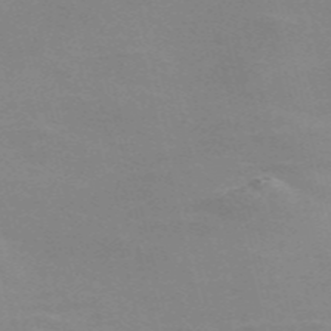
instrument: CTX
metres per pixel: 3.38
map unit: Nve
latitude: -58.1794
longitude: 63.2376
